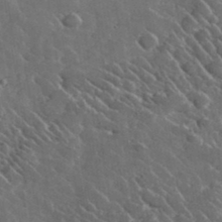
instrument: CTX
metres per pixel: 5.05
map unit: lHvf
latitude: 36.9136
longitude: -91.4049
